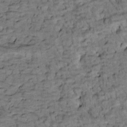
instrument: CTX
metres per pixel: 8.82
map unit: Htu
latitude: -2.4251
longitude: 173.3887
